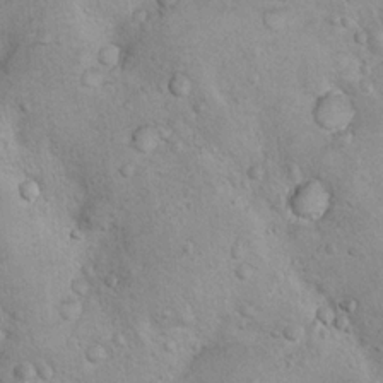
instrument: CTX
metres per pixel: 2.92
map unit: Nhu
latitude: 14.5357
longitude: -28.5923
